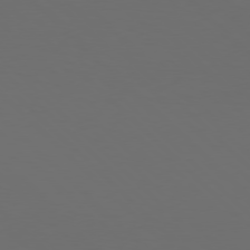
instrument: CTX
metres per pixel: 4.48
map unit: Hpe
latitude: 77.0080
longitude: -168.4034
